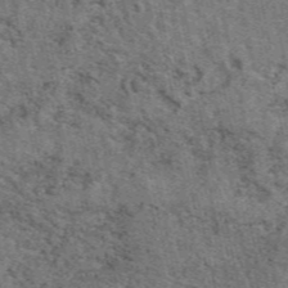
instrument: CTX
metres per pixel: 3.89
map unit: eAb
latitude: 48.5357
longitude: 106.3496
